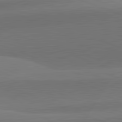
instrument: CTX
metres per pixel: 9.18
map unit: lApd
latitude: 82.3278
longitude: 137.4076
